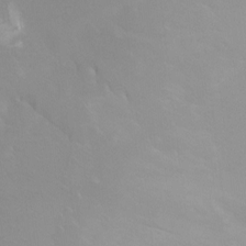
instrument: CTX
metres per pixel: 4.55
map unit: Ht
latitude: -0.3307
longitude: -18.1766
